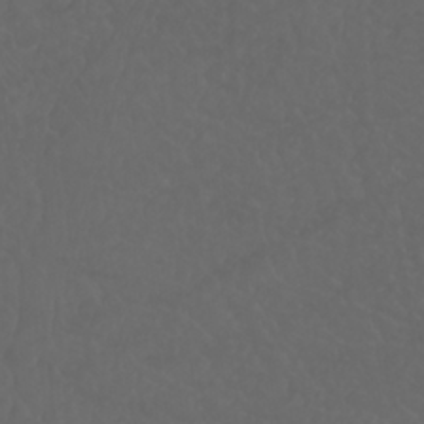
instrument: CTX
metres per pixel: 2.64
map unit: Nhu
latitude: 23.1403
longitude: -64.8758
